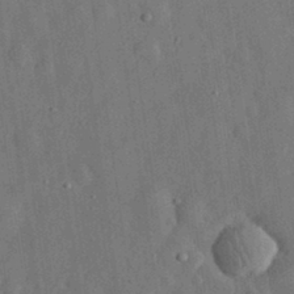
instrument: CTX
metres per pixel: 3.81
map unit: eHh
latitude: 30.8380
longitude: -74.1767
